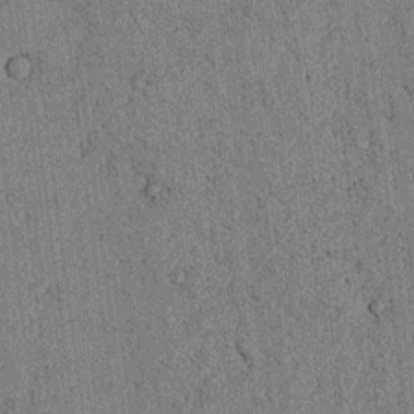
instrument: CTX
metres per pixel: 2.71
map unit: lAvf
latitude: 5.9528
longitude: 169.2753
